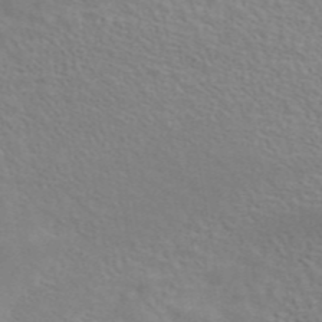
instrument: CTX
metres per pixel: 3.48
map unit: ANa
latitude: 45.2537
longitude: 26.1416
